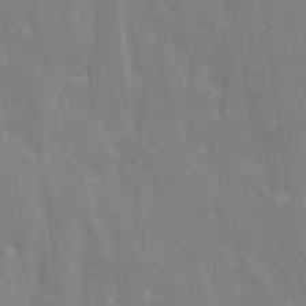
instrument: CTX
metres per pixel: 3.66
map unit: Ave
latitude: 21.2348
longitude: -134.2711
